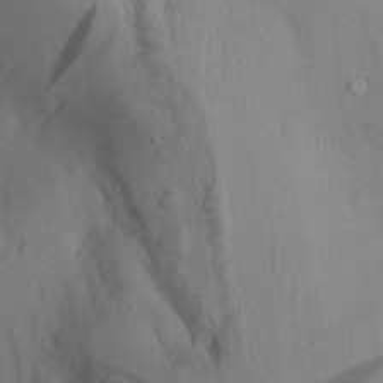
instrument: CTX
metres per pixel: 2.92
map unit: Aa
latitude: 26.5924
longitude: -132.4034
